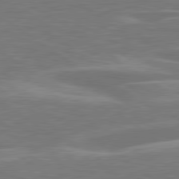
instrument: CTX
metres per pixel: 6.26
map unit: lApd
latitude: 79.7450
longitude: -126.6302
